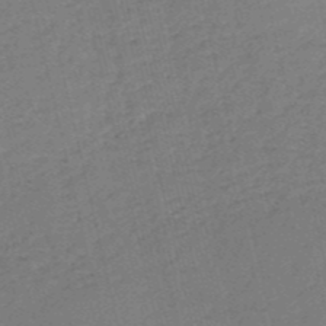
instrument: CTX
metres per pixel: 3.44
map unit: HNb
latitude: -53.9178
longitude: -39.9906
